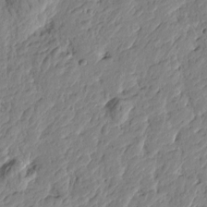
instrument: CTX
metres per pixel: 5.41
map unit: Htu
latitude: -1.3132
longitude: -178.3279
